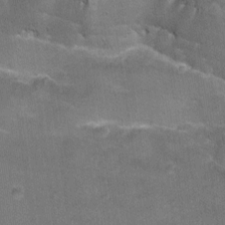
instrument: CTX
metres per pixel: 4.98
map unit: Nhu
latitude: -12.1606
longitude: -35.3670
